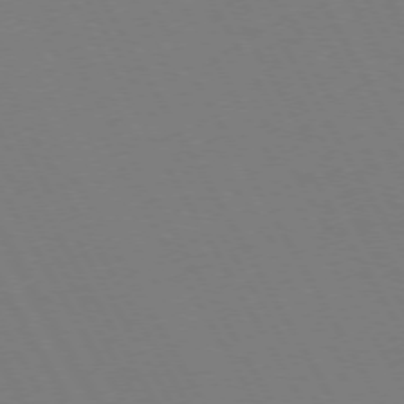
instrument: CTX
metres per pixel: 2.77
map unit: Hpe
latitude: 72.8947
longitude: -127.2915
